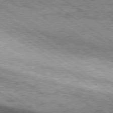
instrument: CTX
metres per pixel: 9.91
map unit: Hpe
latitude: -79.4265
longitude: 7.8800
